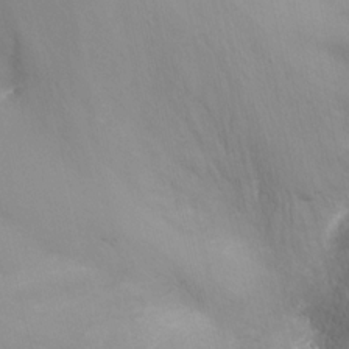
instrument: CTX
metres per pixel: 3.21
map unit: Nhu
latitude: -14.3873
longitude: -63.1026
